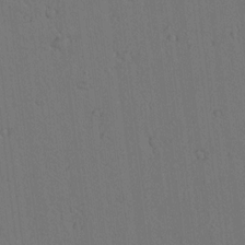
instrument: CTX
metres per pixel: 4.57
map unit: lAvf
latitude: 9.5749
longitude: 167.5966
